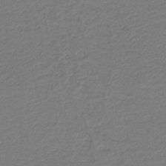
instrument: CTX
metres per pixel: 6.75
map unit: HNb
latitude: -39.3888
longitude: 50.1039
